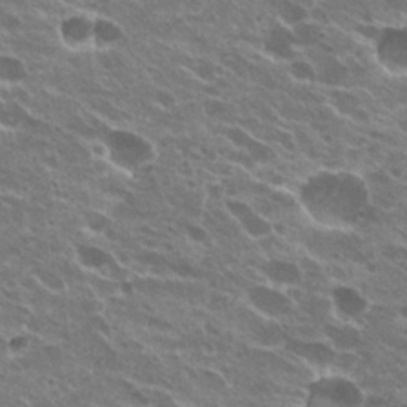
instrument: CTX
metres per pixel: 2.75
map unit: Hto
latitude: 24.4601
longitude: -38.8947
